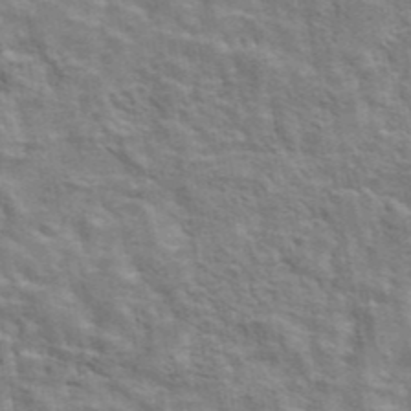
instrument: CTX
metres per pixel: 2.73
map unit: eAb
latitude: 43.1592
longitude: 108.0472
